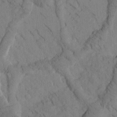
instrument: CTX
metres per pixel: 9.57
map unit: Htu
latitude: -1.9179
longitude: 172.8219
